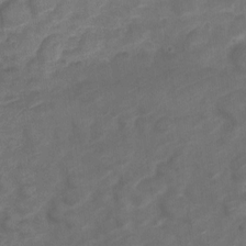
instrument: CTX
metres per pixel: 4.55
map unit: Nve
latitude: -19.5588
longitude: 107.7289
